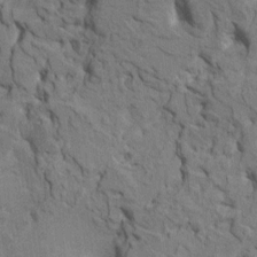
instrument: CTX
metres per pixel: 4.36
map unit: HNhu
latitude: 8.3467
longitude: -3.4804
